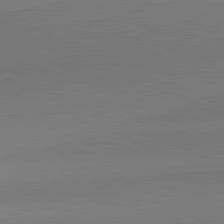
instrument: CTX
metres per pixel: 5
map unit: lApd
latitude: 81.7072
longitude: 142.1983
